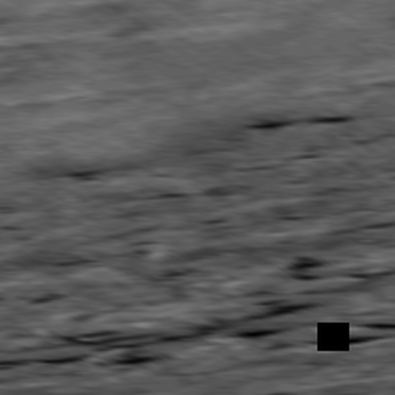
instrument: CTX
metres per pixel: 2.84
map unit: Ap
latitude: -79.5399
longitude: -50.3089
